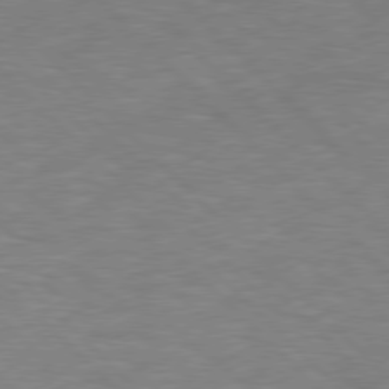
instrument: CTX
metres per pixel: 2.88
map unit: Hpe
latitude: 77.0647
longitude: -156.4034
